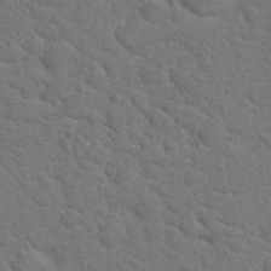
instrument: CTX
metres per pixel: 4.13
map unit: Hto
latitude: 18.8758
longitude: -34.8002
